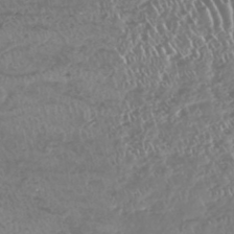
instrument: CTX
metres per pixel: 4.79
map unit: HNhu
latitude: -47.3131
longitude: 31.0486
